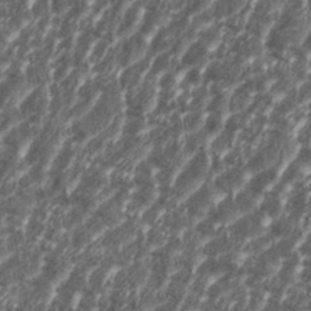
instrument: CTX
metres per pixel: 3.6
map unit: eHh
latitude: 35.9150
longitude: -137.1026
